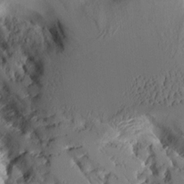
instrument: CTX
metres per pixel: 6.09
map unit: Aa
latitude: 10.0822
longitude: -126.4412
